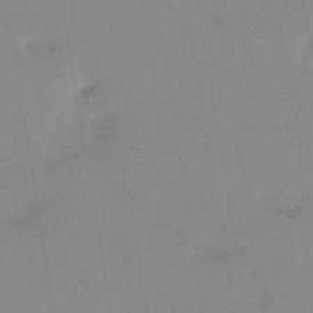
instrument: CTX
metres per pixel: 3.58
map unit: HNb
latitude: -53.7099
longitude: -48.6302
